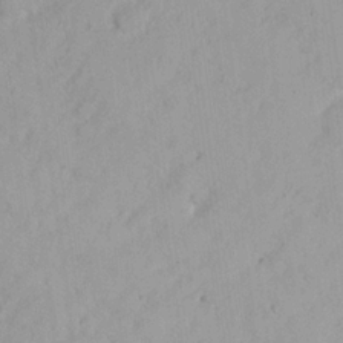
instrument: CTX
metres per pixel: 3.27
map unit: Nhu
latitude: 21.2159
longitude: -71.0080
